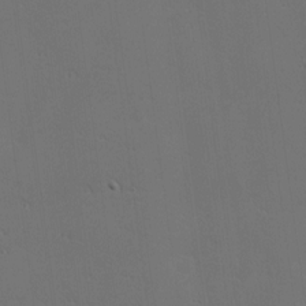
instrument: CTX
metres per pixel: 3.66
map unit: Nhu
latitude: 0.2333
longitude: -76.8380
